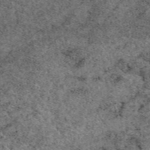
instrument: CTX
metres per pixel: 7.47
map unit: eAb
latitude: 48.5168
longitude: 104.4062
